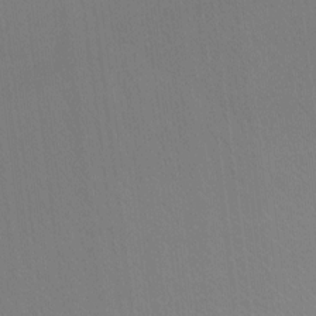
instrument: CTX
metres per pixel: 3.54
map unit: Ht
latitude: -9.3132
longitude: -38.6868
